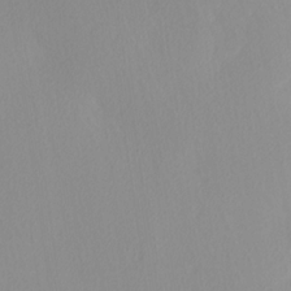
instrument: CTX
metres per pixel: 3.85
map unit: Ave
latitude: 3.6694
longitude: -113.3859
